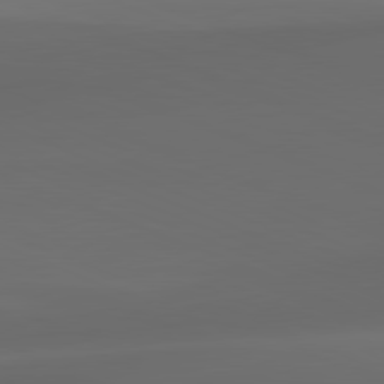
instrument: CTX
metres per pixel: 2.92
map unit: lApd
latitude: 81.1970
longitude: -83.4426
